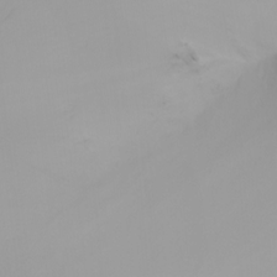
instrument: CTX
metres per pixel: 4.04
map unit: Nhu
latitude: -4.2172
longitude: -93.4237
